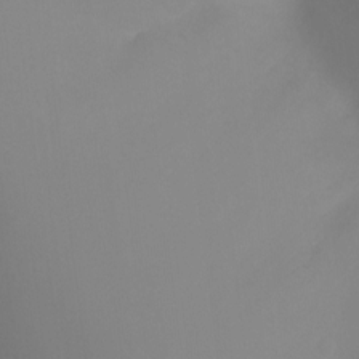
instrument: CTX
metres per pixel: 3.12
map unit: Ht
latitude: -6.6518
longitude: -33.5938
